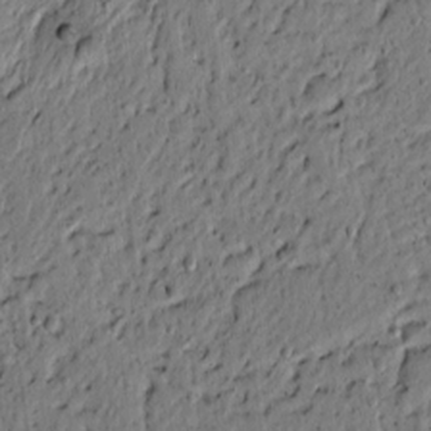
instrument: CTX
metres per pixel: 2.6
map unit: lAvf
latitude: 4.9514
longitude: 166.3117
